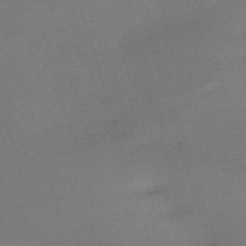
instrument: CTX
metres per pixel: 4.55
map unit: eHh
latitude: -62.4062
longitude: 53.7099
